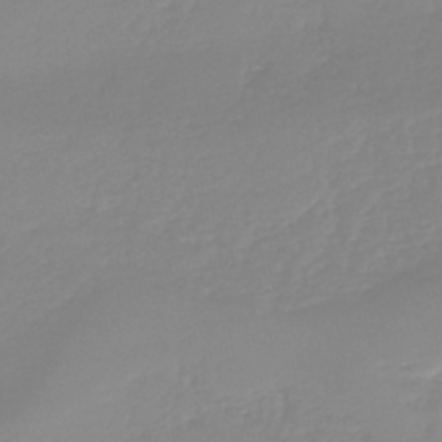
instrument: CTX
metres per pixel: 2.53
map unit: lHb
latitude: -44.3117
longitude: 53.7099
